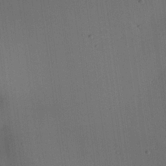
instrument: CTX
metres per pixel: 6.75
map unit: Aa
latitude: 26.5546
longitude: -137.6505
